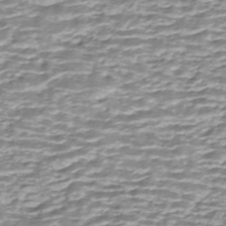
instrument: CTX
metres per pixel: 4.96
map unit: ANa
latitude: -44.4251
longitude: 105.3509
